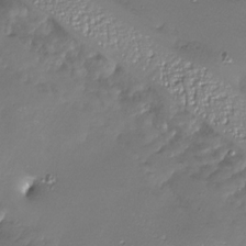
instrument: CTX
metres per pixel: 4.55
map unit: Nhu
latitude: -27.8044
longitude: -58.9325
